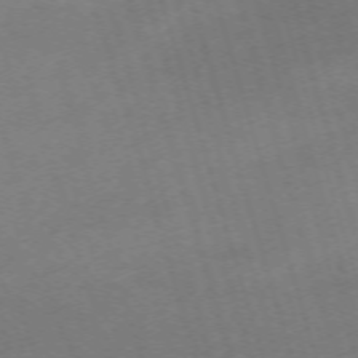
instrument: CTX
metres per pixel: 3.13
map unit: Nhu
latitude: -68.1983
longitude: 37.2565
